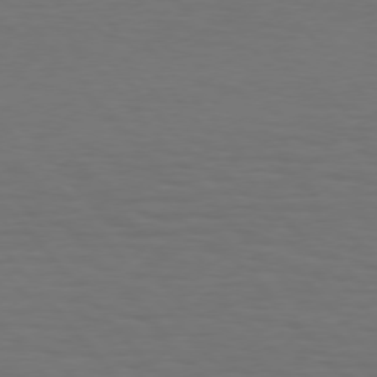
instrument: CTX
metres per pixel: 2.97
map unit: Hpe
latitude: 75.4426
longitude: -132.1767
